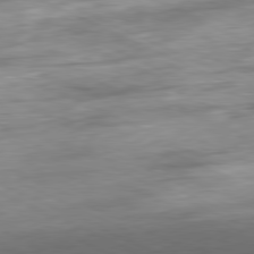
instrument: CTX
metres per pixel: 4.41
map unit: Ap
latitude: -81.3321
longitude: -87.7260
